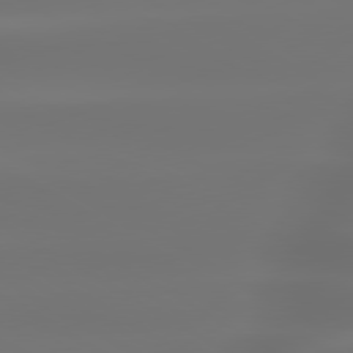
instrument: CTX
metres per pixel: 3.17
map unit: lApd
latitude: 79.8206
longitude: -138.8191
